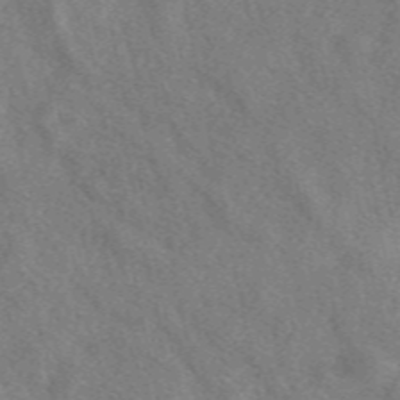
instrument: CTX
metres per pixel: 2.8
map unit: eAb
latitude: 49.5938
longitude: 116.9352
